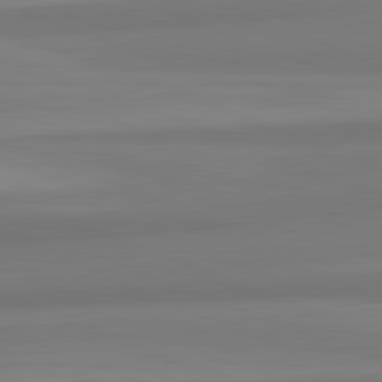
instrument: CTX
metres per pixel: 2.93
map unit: lApd
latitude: 82.3467
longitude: 177.0486
